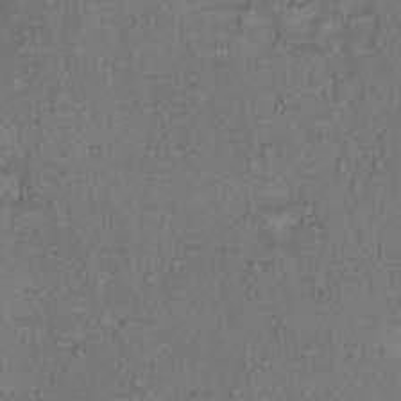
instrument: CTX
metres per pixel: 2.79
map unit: Hto
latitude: 12.4790
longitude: -58.3845
